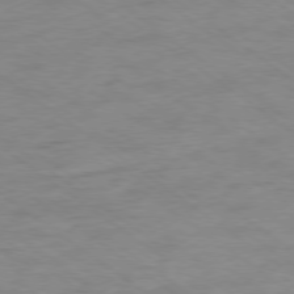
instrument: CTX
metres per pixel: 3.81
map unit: Ap
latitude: -78.9163
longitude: -96.6112
